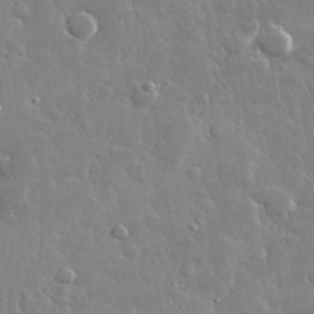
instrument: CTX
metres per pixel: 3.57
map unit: lHvf
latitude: 32.5168
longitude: -92.7813
